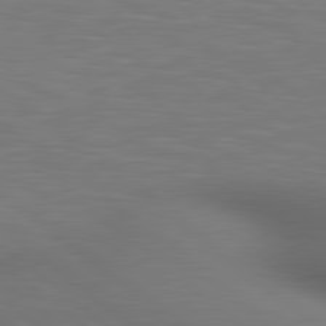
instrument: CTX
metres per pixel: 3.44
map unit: lApd
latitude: 80.3467
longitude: 119.2376
